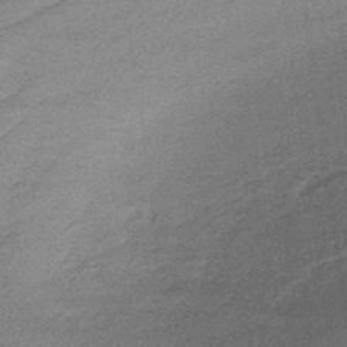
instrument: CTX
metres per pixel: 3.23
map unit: lHb
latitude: -44.0283
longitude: 66.7274
